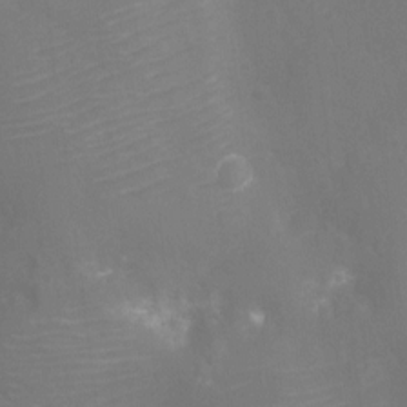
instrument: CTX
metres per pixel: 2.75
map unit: Ht
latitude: -10.8408
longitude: -24.2711
